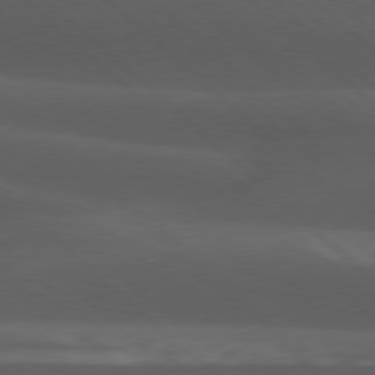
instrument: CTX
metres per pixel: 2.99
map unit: lApd
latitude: 77.6316
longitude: -54.0822
